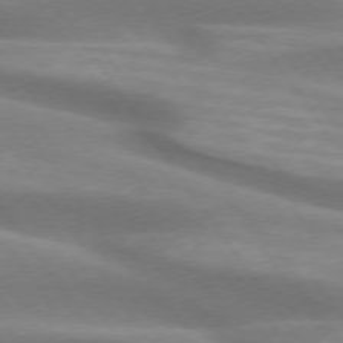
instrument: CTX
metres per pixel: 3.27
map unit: lApd
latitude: 74.4601
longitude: -49.4237
